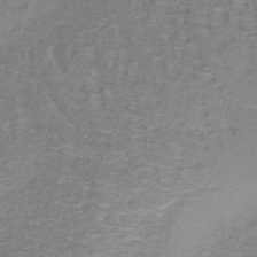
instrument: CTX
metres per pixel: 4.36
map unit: lHb
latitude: -39.3888
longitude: 60.0472
